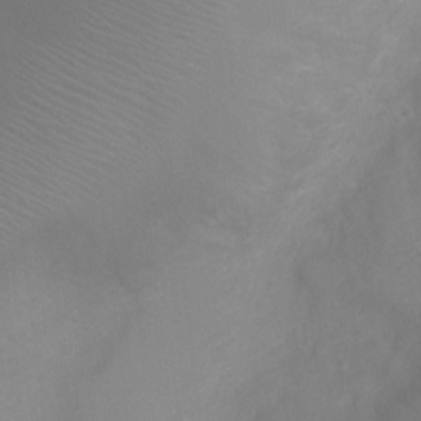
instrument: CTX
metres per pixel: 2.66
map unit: Ht
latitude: -4.1039
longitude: -19.0647
